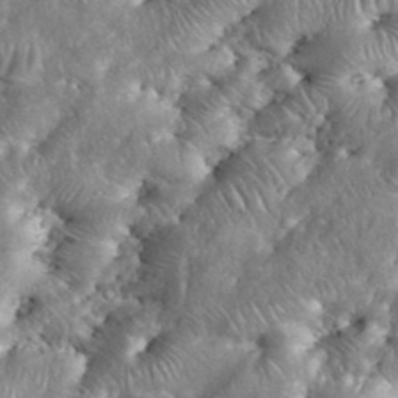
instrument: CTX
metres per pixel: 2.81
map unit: eHh
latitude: 38.6868
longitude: -57.0269
